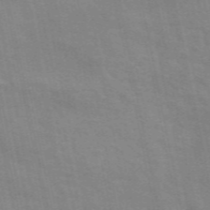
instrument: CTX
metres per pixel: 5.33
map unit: ANa
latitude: 49.5371
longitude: -79.0837
